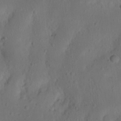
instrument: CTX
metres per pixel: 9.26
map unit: Nhu
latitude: 22.4601
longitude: -72.9325
